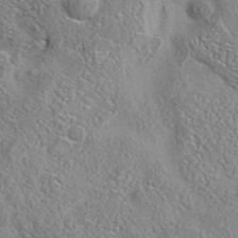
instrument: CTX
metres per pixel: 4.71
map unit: eAb
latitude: 35.5560
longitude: 108.5385
